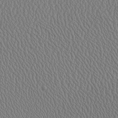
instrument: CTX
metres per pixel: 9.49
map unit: Ave
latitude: 23.9150
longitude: -135.4237
